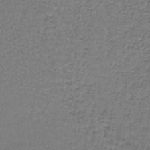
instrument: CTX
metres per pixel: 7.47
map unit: lHb
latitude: -43.4076
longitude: 58.7085
